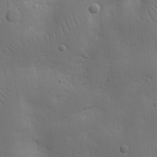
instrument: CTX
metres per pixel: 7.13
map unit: Nhu
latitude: 16.1389
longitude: -78.1767
